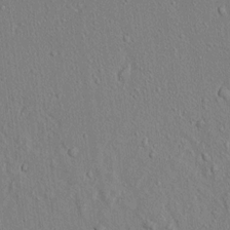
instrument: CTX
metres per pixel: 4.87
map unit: lAvf
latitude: 7.1970
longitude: 167.7289
